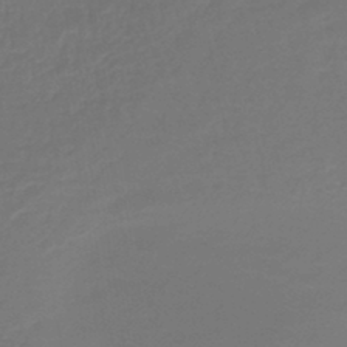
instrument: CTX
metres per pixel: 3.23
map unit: lHb
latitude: -43.8044
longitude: 59.6154
